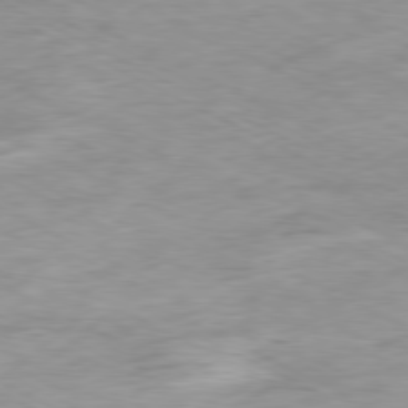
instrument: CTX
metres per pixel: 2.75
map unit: Ap
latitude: -80.3118
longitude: -75.5749
